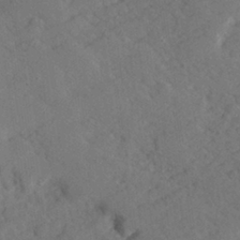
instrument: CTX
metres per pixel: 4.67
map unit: lHvf
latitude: 26.3845
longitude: 143.7855
